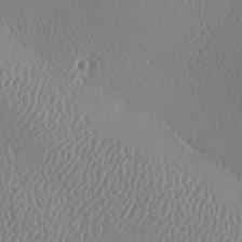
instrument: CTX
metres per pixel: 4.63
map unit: lAa
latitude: -8.9919
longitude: -128.4601
